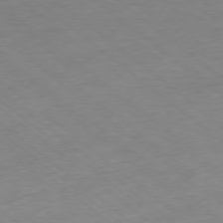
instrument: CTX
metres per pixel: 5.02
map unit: Hpe
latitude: -78.7274
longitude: -23.3293
